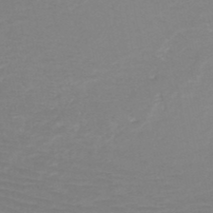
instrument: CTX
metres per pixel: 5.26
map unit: HNb
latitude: -49.4266
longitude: -44.4979
